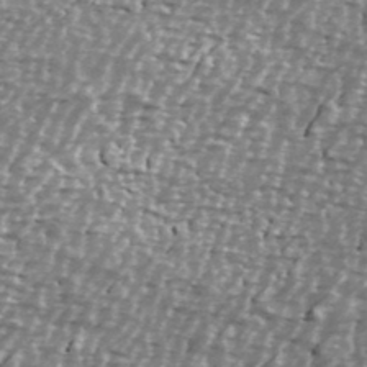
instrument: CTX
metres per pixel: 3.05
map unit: Ave
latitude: 40.1388
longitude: -112.5735
